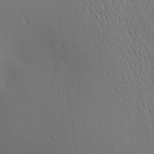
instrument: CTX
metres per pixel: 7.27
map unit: Ave
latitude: 2.2333
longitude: -115.1403
